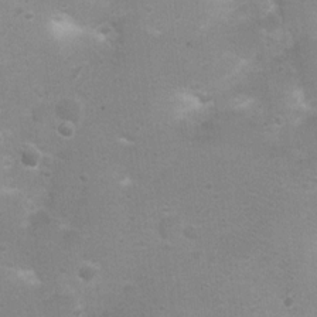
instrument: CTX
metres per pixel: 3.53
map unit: Nhu
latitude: 3.7638
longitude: -25.9906
